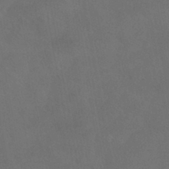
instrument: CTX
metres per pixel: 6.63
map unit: HNhu
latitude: -39.4832
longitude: 97.4077
